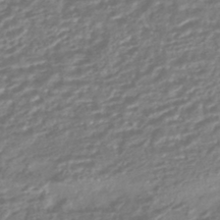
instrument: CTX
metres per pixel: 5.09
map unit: HNhu
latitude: -44.9731
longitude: 97.9556
